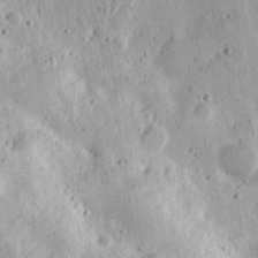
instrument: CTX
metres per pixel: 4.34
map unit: Nhu
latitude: 17.9339
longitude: -74.7435
